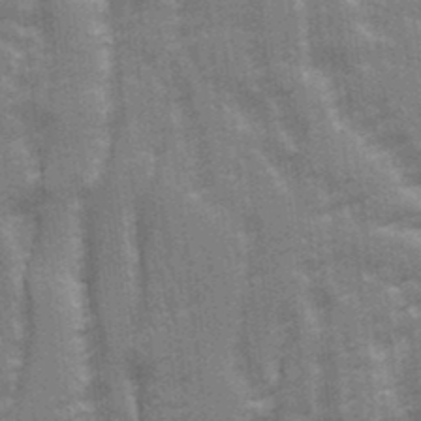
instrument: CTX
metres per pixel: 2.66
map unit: Ave
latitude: 21.4427
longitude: -133.4049
